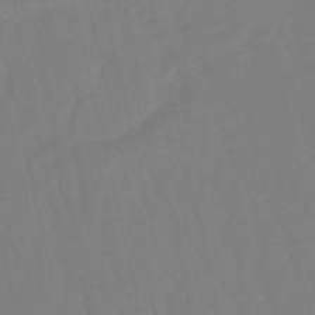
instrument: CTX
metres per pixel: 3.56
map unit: eHb
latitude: -50.2739
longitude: 76.6518
